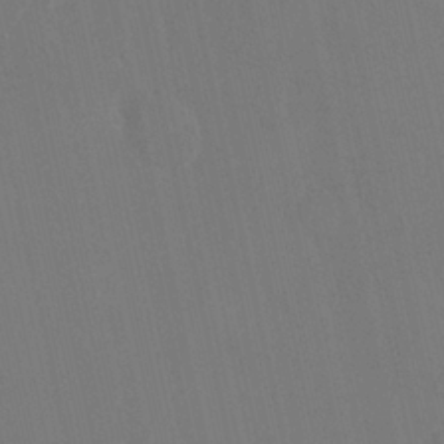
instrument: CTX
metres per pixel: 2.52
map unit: HNhu
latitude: 6.8191
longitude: 4.4062
